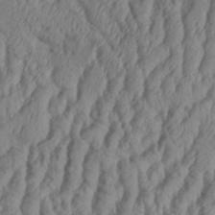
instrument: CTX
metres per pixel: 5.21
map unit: Aa
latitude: 33.4426
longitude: -136.3279
